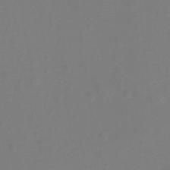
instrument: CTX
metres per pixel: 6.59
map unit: Hto
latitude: -11.3888
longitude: -39.9528
